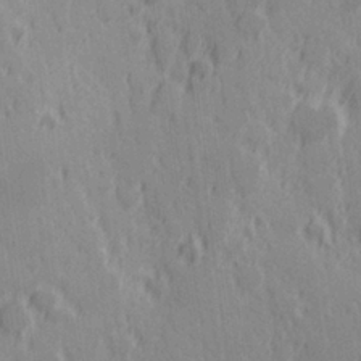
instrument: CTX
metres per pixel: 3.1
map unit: Hve
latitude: 25.6693
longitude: 146.2361
